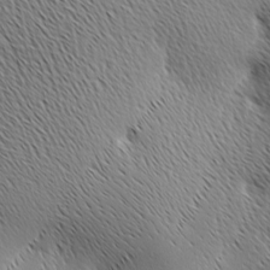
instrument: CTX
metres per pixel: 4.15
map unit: Ave
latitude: 1.4426
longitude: -115.1970
